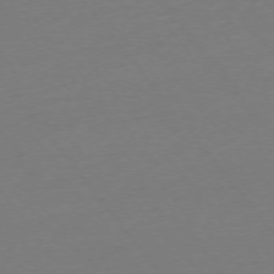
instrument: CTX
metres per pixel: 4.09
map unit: Ap
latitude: -75.3132
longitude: -94.0255
